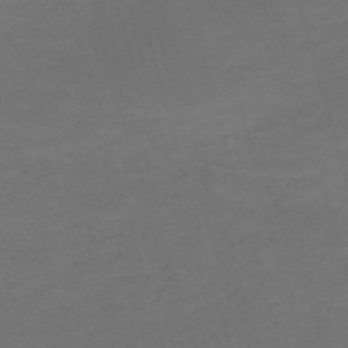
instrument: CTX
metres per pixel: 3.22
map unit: Nve
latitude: -59.5399
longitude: 58.6707
